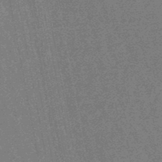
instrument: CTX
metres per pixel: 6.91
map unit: lHb
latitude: -48.2740
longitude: 80.2740
